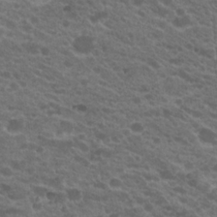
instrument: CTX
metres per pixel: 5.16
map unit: Hto
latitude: 20.7624
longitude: -35.6127
